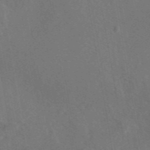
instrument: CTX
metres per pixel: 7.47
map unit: eAb
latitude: 46.7058
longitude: 108.9353
